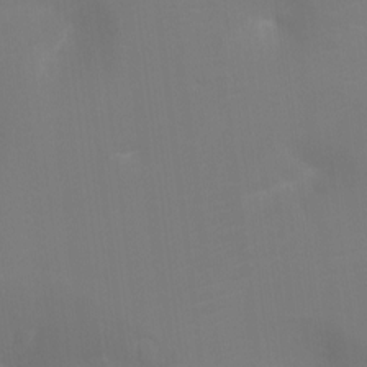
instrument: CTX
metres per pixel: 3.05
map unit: Ht
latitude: -16.6141
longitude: -42.0255
